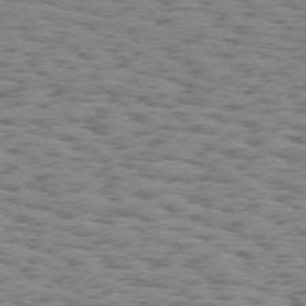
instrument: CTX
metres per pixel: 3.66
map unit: Hpe
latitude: 73.8206
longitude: -132.8947
